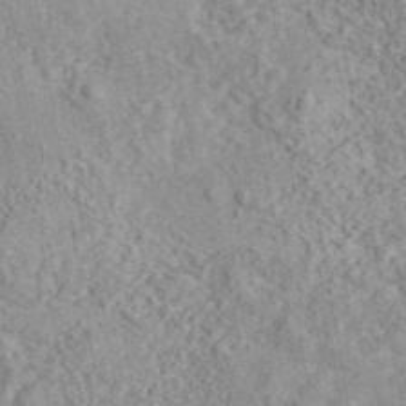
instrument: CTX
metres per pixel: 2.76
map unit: eAb
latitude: 44.0255
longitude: 117.2186
